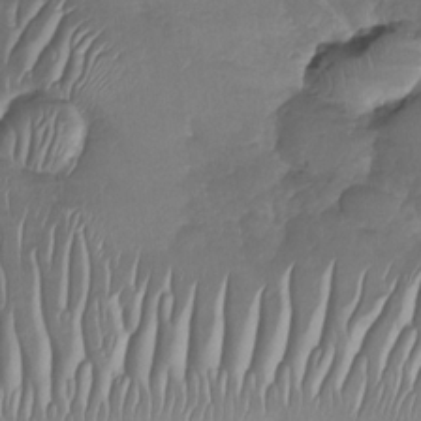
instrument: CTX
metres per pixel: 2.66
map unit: Nhu
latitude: -30.4062
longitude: -59.9528
